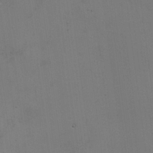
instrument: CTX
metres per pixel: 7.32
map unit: HNhu
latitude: 10.8947
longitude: 23.1998
